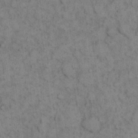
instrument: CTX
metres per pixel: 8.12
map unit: eHh
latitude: 16.4223
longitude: -63.0459
